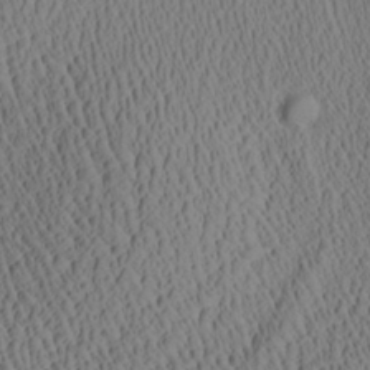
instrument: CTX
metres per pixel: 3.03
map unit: Aa
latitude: 26.9136
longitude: -136.9514
